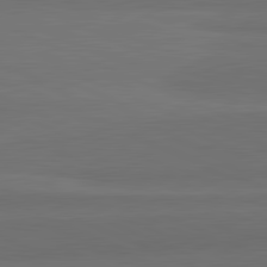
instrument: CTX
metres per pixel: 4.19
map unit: lApd
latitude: 82.3089
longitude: 157.0297
